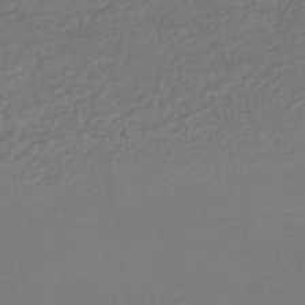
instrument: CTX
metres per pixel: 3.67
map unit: HNhu
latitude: -45.7856
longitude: 94.0661
